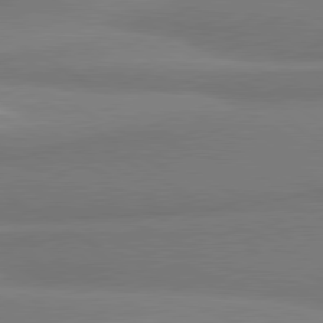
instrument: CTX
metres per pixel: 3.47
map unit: lApd
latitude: 80.2333
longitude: 177.1998
